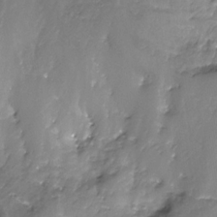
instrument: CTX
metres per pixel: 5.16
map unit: Nhe
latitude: -31.9556
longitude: -93.1025
